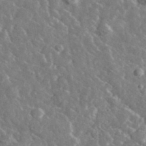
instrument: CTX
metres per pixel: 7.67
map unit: lHvf
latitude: 37.1214
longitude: -89.2915
